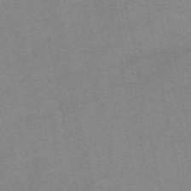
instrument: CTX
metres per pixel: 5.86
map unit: eAb
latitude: 48.3278
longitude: 103.5777
